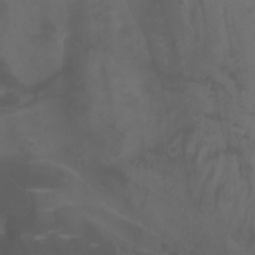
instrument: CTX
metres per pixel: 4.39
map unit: Aa
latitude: -7.3131
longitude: -79.5182
